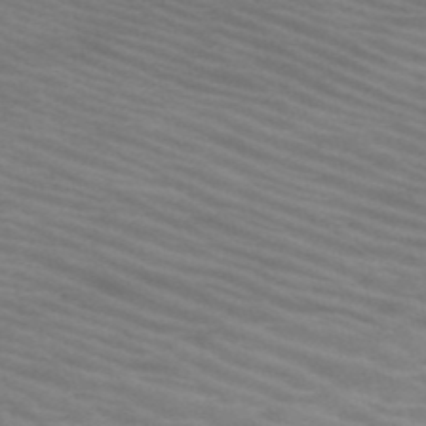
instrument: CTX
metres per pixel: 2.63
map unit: HNb
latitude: -53.3131
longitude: -45.3859
